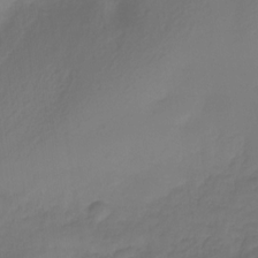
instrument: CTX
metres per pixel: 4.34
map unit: HNhu
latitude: -26.8030
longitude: 73.8233
